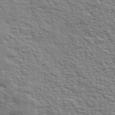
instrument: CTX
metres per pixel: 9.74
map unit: eHh
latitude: 37.1970
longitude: -81.2159
